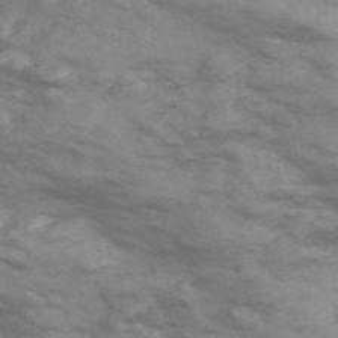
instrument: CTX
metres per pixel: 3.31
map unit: Nve
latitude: -57.8233
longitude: 54.5007
